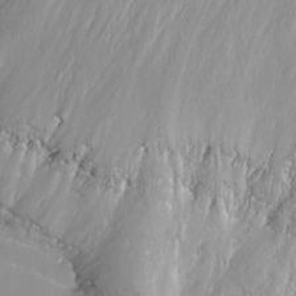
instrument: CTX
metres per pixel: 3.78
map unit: eHh
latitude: -5.1431
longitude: -78.0444
